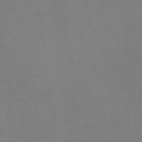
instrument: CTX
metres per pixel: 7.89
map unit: HNhu
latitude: -1.8423
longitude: -2.0822
